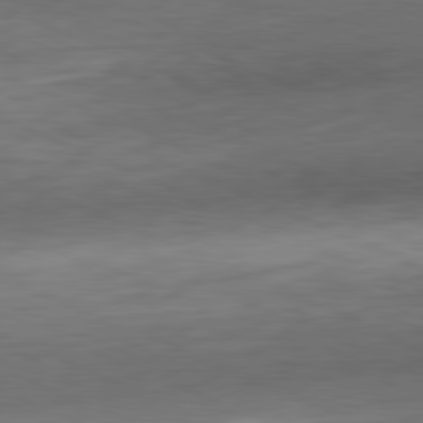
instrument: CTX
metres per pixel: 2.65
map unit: Ap
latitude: -81.9178
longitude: -76.4223
